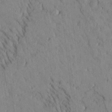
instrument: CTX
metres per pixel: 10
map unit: Htu
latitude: -2.6329
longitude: 172.7274
